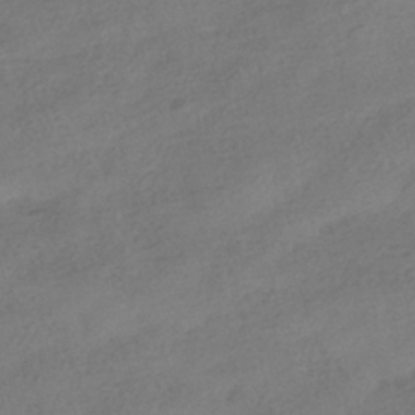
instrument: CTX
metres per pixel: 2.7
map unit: HNhu
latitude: -40.3495
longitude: 98.5951
